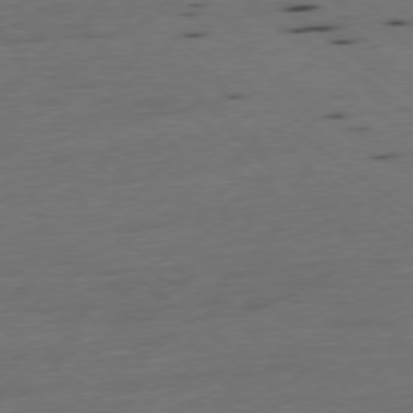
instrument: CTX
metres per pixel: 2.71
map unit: Ap
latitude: -77.8044
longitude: -71.8772
